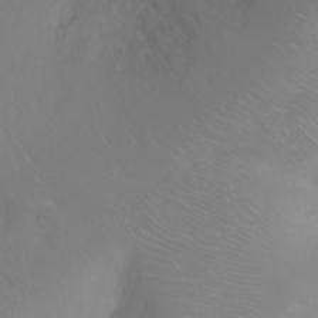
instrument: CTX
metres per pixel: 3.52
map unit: Ht
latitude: -2.2928
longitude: -61.2159
